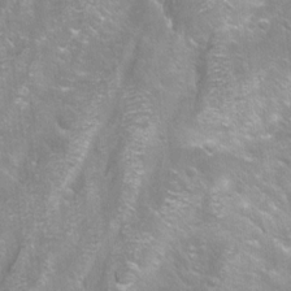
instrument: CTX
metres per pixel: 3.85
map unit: Aa
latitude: -9.1242
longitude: -71.7827
